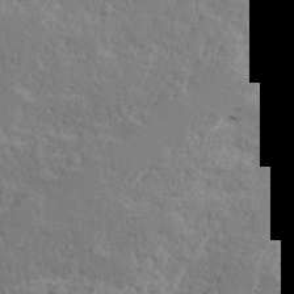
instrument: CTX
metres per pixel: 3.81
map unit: Ave
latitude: 16.5357
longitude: -137.6505
